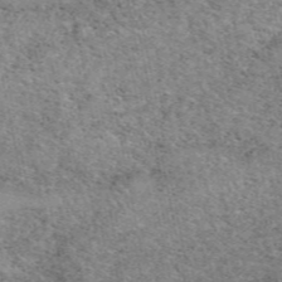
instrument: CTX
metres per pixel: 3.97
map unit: eAb
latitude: 49.4237
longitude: 114.5762
